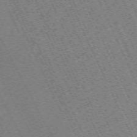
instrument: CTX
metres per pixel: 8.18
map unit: Hpe
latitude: -70.9542
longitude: 9.7100
